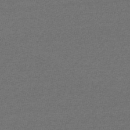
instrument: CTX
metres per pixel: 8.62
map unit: HNb
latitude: -53.4643
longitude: -43.0836
